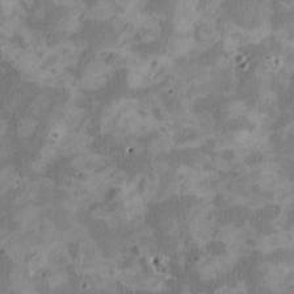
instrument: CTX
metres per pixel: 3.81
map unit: HNhu
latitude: 2.5168
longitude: -4.7435
